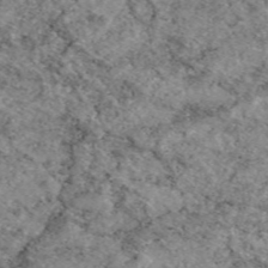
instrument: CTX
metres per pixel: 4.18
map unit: eAb
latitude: 49.3293
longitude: 110.4440
